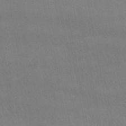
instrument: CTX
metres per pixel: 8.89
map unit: lHb
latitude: -47.1053
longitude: 75.3132
